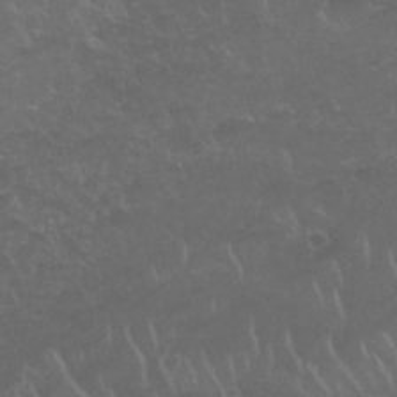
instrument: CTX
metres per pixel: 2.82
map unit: Nhu
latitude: 26.8002
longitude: -52.9892
